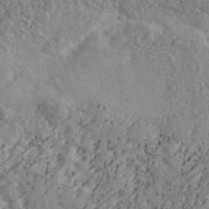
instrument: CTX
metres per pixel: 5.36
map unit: Ave
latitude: 40.0255
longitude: -110.5168
